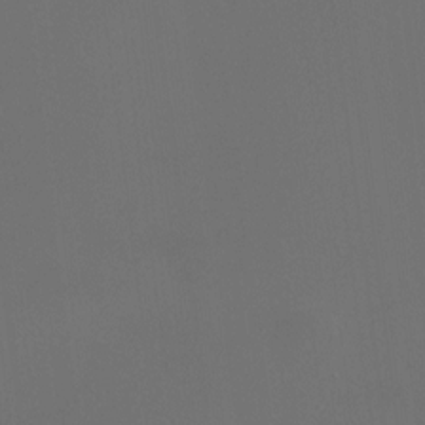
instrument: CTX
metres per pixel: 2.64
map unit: HNhu
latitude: 10.5546
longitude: 11.4077
